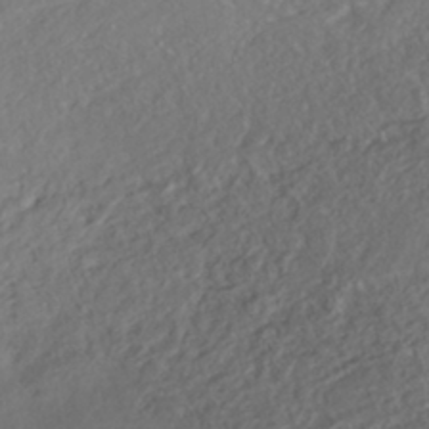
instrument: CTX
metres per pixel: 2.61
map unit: HNhu
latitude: -41.8611
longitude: 108.1228
